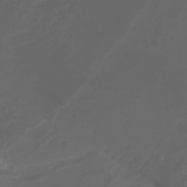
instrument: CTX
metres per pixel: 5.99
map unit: Htu
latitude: -4.8408
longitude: -75.6883
